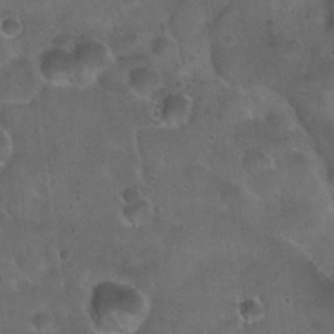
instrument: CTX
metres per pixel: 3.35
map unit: Hto
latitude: 22.5735
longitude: -53.6694
